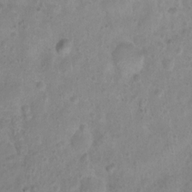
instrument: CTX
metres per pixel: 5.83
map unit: Htu
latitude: 3.3670
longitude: -21.8961
